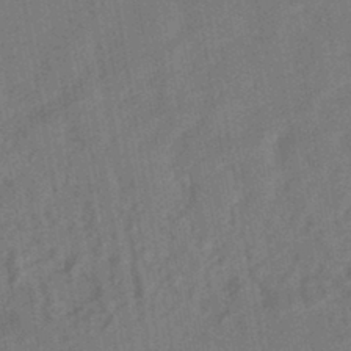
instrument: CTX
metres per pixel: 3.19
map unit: HNhu
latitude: -43.2942
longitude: 91.6722
